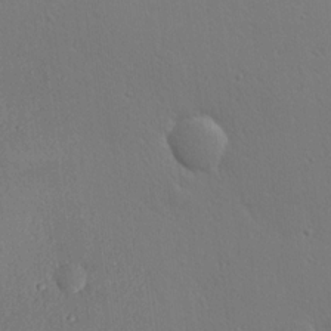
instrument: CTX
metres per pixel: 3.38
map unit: Hve
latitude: 19.0647
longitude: 149.7856
